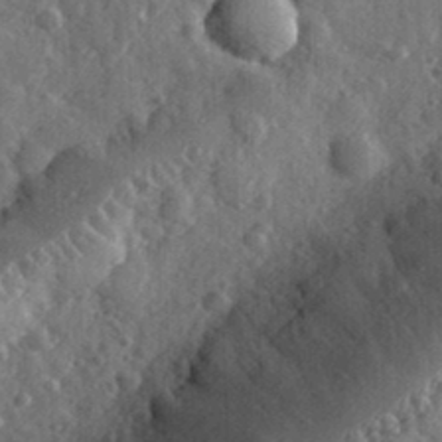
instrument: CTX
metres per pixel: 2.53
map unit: eHh
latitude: 34.1955
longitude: -80.2522
